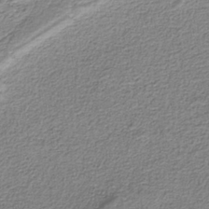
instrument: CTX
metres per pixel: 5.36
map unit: eAb
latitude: -37.5966
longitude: 52.9163
